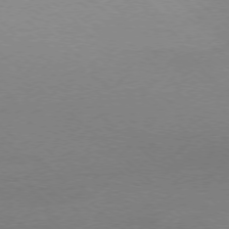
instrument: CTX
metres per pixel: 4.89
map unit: Ap
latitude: -77.5210
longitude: -69.8395
